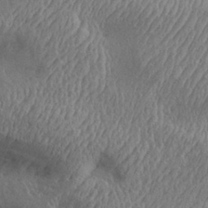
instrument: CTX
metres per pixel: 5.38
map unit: Aa
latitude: 32.2523
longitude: -142.4223
